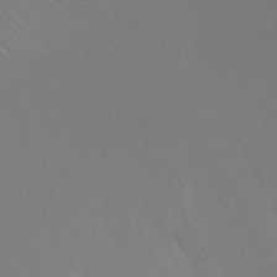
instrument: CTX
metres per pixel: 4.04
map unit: Ht
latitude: -9.3510
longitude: -32.8002
